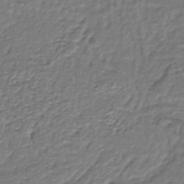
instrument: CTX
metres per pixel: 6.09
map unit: lHb
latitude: -37.0297
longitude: 59.1431
